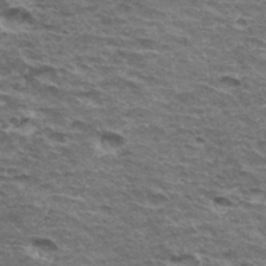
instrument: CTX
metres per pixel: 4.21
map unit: Hto
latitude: 34.6679
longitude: -42.9514
